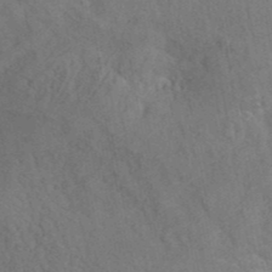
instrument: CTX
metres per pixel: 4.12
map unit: ANa
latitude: 41.2914
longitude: 52.1794
